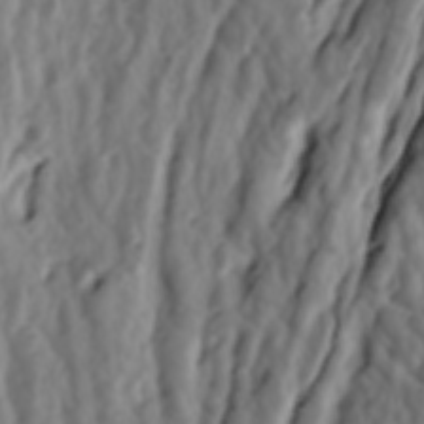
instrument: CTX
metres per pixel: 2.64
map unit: lAa
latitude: -6.8786
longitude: -124.0444
